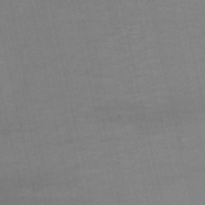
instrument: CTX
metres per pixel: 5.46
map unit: HNb
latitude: -54.2362
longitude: -46.0633
